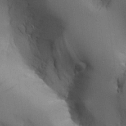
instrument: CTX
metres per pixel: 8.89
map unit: Aa
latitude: 25.7827
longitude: -127.8583
